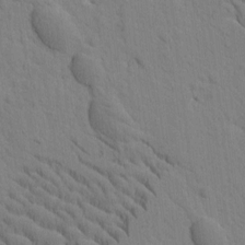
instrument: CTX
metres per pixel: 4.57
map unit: Htu
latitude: -1.9745
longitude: 172.4062
